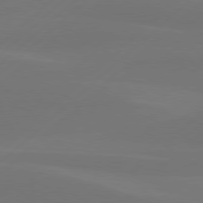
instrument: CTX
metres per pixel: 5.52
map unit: Hpe
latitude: 78.1389
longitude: -131.3860
